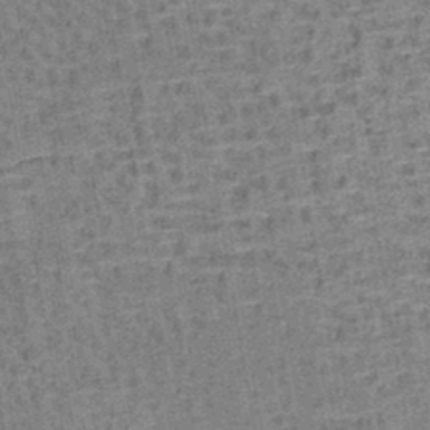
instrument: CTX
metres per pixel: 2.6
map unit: lHb
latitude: -41.2376
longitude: 57.8800
